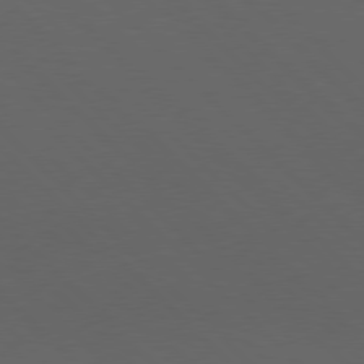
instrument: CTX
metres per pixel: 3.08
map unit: Hpe
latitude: 77.1970
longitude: -125.6505
